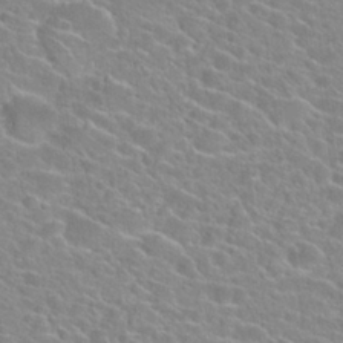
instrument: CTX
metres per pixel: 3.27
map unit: Hto
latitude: 24.3656
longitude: -44.9513
